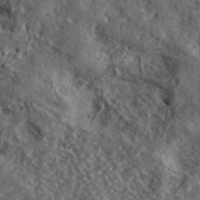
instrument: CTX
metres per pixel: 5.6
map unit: lHvf
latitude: 41.5938
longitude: -89.1592
